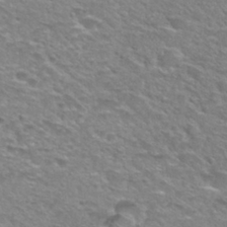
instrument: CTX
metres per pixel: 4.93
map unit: Hto
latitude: 30.1578
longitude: -48.9892
